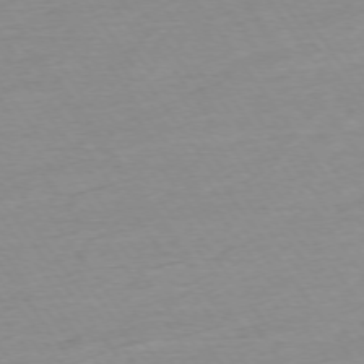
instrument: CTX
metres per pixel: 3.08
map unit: Ap
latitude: -74.5763
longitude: -83.8394
